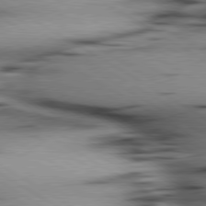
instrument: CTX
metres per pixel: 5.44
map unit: lApd
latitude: 80.1011
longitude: 163.0108
